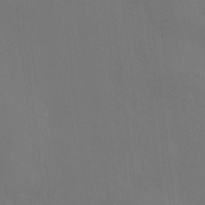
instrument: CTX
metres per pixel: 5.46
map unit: HNhu
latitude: 10.3278
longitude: 23.1809
